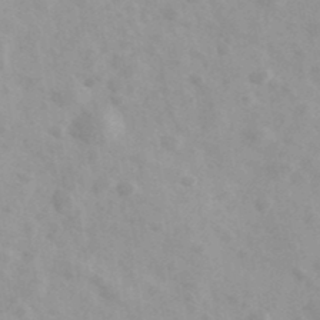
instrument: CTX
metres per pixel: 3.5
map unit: Ave
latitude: 39.4426
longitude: -106.9703
